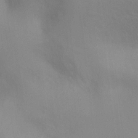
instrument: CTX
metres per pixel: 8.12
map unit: Ht
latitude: -5.3887
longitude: -24.9513
